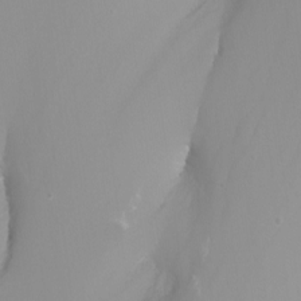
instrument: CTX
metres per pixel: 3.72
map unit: Nhu
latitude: -7.8611
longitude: -75.9150
